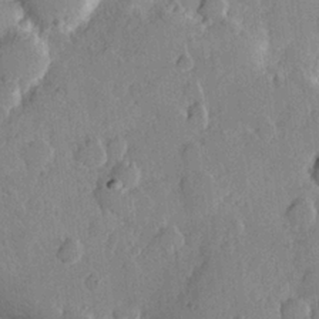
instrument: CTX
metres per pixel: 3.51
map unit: Hve
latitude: 23.4804
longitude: 149.1243
